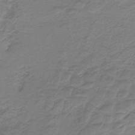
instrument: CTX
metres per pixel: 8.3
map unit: HNb
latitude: -33.7667
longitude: 60.7274
